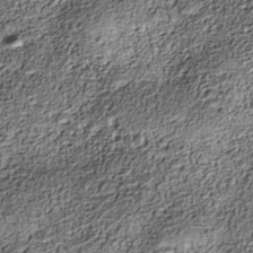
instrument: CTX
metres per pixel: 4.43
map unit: Nhe
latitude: -38.4251
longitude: -147.6694
